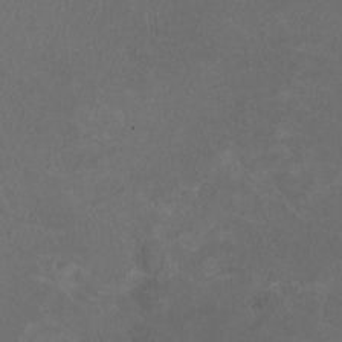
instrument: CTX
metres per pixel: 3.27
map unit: HNhu
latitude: 0.2522
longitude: -1.4804
